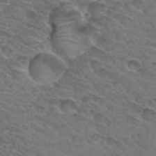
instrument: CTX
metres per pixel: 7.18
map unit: Hto
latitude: 32.2334
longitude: -45.7638
